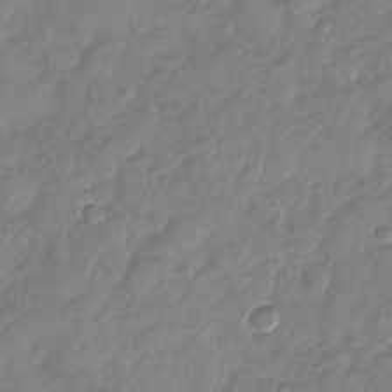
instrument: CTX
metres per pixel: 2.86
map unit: Nhu
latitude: -28.6330
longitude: -62.2334
